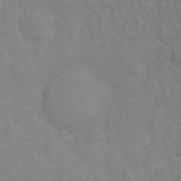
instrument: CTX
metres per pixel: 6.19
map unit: Hto
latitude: -6.8786
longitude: -37.8961
